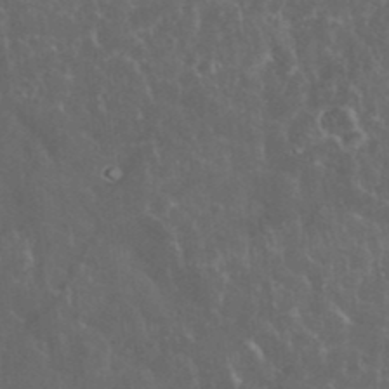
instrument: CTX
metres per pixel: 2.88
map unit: eHh
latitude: 33.9906
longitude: -62.2523
